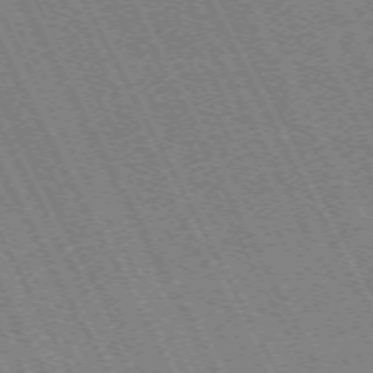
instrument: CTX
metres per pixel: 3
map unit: Hpe
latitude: -71.3699
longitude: 9.5966
